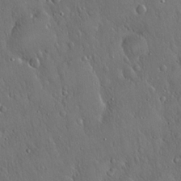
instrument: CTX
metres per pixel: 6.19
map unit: Hto
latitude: 17.8583
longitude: -58.4790
